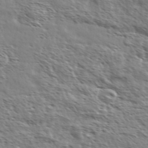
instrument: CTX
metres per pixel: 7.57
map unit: Ave
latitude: 37.1403
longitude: -111.4805
